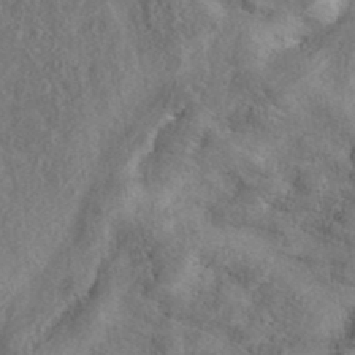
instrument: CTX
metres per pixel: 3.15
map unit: eAb
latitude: 39.6316
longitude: 112.9731
